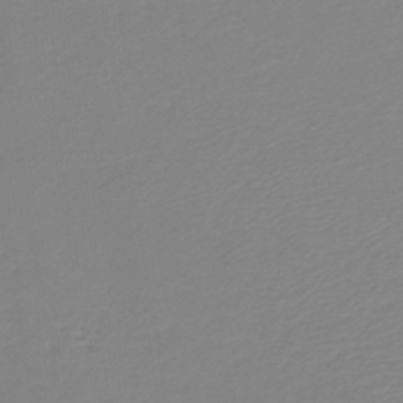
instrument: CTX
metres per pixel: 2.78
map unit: HNb
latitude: -45.4454
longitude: 54.4629
